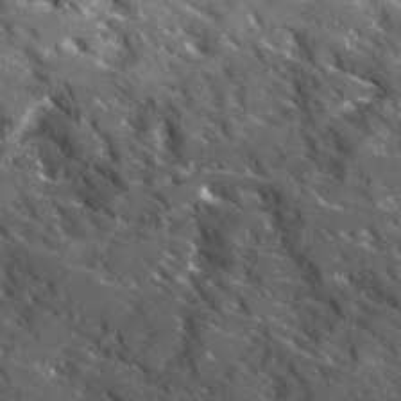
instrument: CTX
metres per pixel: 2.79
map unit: Ave
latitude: 17.6127
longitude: -130.1200
